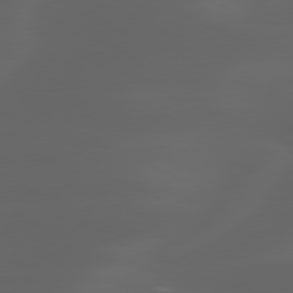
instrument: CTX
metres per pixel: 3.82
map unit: lApd
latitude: 80.0633
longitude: -116.7624
